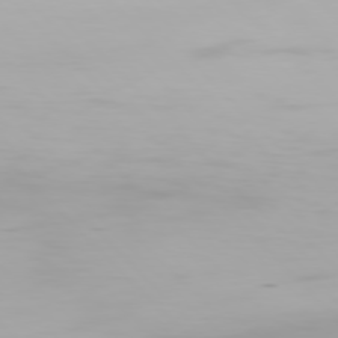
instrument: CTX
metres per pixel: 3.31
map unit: Hpe
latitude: 76.4790
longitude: -134.0822
